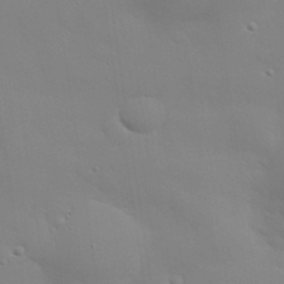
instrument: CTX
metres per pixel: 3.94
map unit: eHh
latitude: 30.3468
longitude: -82.1766
